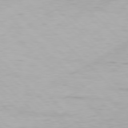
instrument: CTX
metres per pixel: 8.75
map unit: Hpe
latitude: 77.6694
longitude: -167.5938
